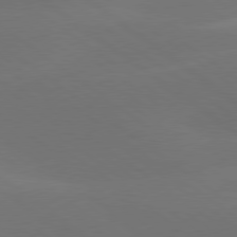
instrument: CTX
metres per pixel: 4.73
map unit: lApd
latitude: 78.7813
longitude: -51.9150
